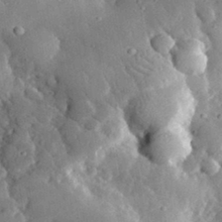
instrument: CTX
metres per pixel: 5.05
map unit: lHvf
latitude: 32.8569
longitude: -84.5357
